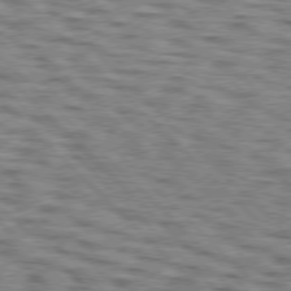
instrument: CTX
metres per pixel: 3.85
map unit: lApd
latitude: 76.9891
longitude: -71.0647
